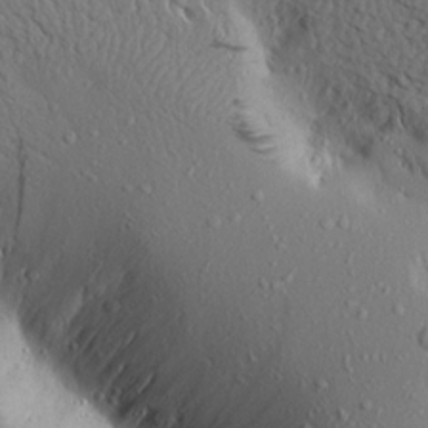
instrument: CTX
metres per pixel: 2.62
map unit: Aa
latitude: 19.4993
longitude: -148.1767
